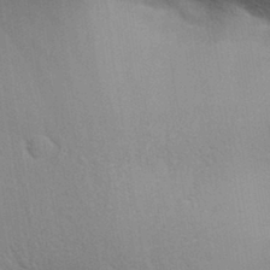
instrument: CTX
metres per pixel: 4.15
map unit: Aa
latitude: 32.5924
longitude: -140.2144
